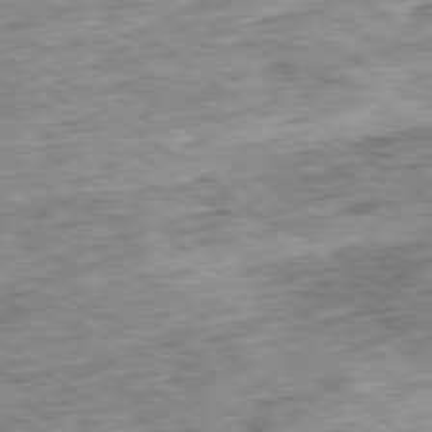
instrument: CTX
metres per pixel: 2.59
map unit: Ap
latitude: -79.4643
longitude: -76.4034
